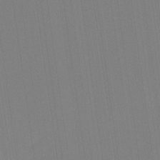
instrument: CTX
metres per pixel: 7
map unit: eHb
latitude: -30.4062
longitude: 63.0486
